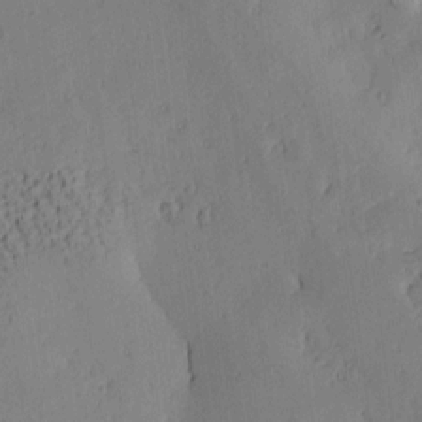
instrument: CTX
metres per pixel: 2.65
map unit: lAa
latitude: 7.0647
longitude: -114.6679
